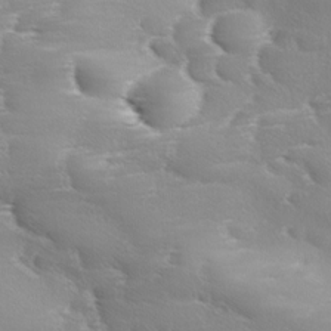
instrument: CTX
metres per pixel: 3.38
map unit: Ave
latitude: 11.2348
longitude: -106.2334
